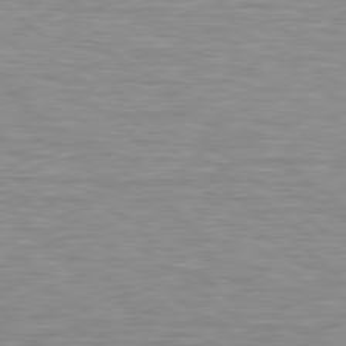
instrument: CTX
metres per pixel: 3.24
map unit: lApd
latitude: 79.2537
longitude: -88.7625
